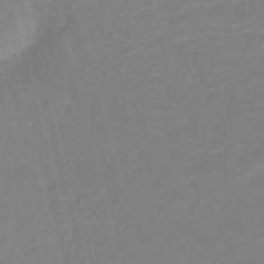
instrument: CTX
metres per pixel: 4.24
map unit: eHb
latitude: -48.4440
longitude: 87.0675
